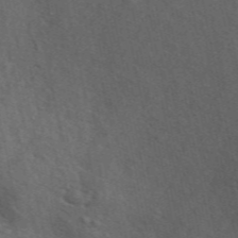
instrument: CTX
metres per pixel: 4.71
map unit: ANa
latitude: 49.6127
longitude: -72.6491
